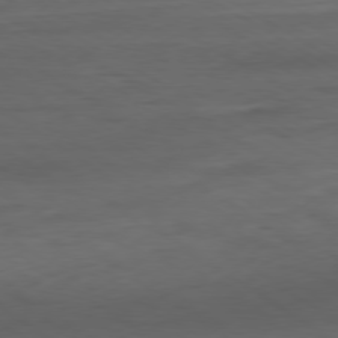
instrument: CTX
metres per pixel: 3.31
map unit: Ap
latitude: -79.3887
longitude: -57.8772
